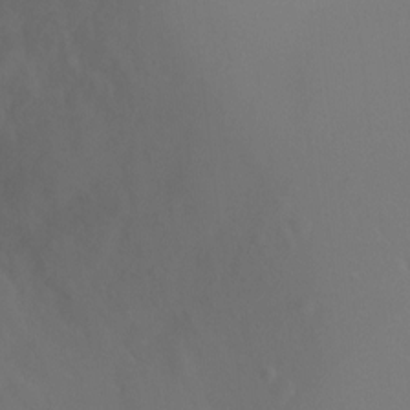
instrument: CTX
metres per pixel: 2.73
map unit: Ht
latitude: -6.6896
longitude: -27.6883
